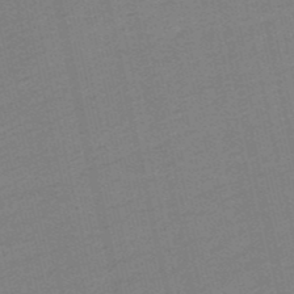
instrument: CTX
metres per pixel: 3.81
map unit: eHb
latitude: -49.9367
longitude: 73.4454
